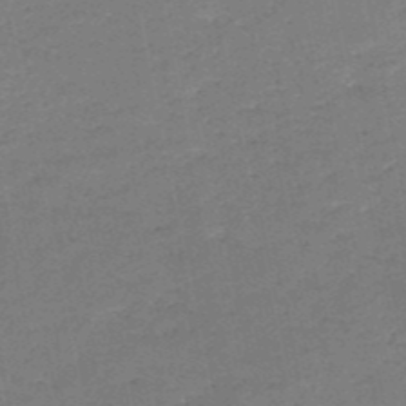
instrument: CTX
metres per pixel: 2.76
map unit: HNb
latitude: -50.6896
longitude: -40.5167
